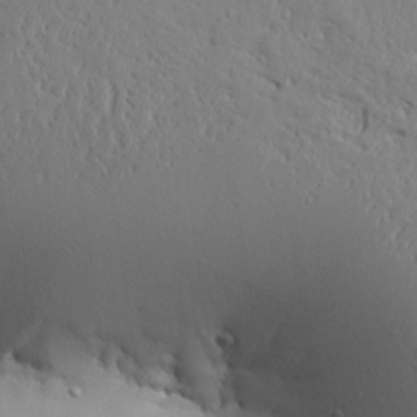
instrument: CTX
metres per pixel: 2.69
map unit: Ave
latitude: 24.0633
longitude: -132.9703
